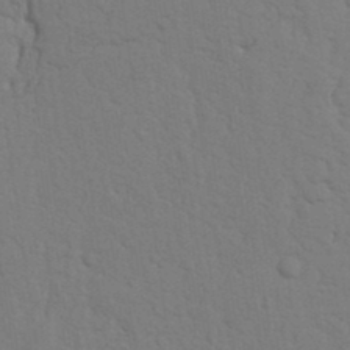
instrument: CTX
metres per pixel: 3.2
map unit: Nhu
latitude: 19.6316
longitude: -76.4601
